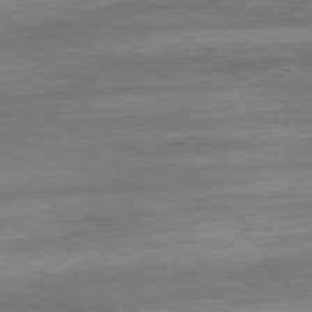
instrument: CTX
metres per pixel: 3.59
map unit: Ap
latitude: -81.5210
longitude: -86.7057
